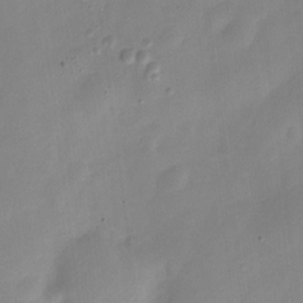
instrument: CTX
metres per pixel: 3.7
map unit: Nve
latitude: -21.3887
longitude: 107.6722
